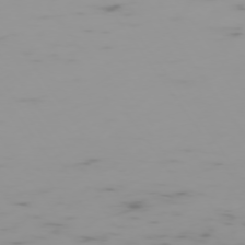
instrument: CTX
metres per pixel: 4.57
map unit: Hpe
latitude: -74.5952
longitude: 7.7477
